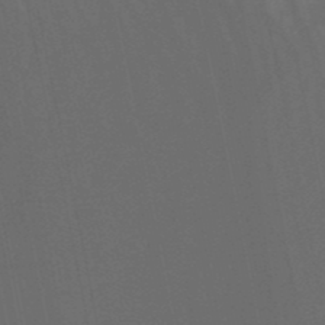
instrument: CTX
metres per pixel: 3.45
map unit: lHb
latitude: -50.0850
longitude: 75.6155
